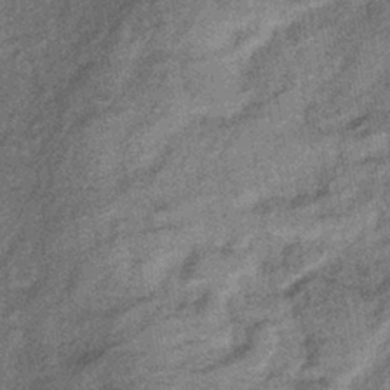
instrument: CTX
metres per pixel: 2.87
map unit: eHb
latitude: -39.3321
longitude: 79.1053
